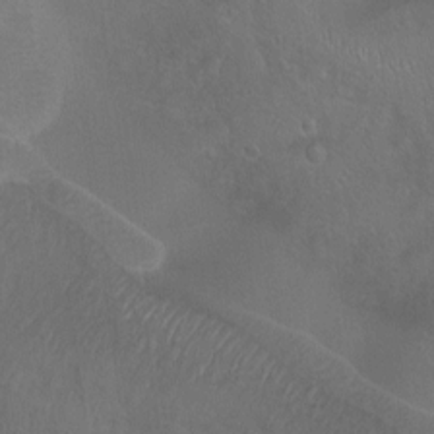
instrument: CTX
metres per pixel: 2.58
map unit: Ht
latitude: 0.1577
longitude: -45.4048
